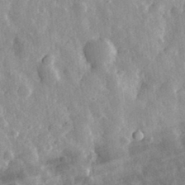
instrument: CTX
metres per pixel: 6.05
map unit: eHh
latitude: 32.2711
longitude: -79.1214
